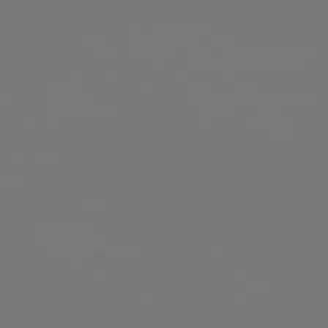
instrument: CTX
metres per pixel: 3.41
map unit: Hpe
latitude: 77.2348
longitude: -130.7814
